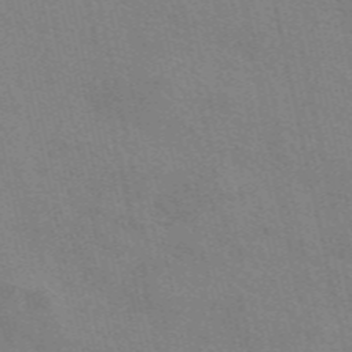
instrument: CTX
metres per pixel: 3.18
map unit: eAb
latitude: 50.8002
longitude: 111.1431
